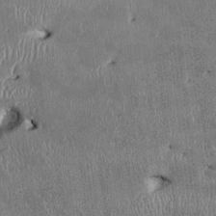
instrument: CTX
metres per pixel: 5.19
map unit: HNhu
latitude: 2.1011
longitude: -5.6127
